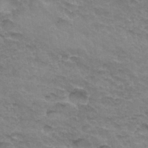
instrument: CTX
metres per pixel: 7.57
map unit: Hto
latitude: 33.7072
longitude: -46.6491
